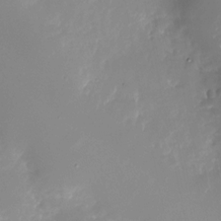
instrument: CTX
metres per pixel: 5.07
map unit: Nhu
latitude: -26.4817
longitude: -73.4616
